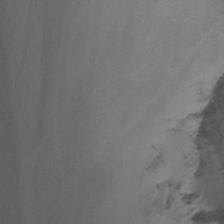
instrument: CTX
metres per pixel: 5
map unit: Nhu
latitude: -14.8597
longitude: -54.2522
